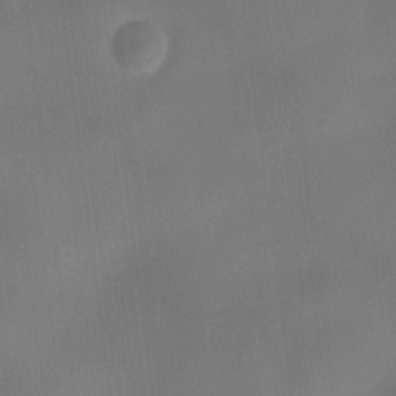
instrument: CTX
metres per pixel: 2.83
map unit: HNhu
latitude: 9.5182
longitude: 9.7478
